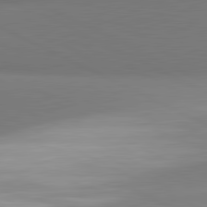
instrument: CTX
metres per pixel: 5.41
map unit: lApd
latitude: 81.6505
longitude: 151.6155
